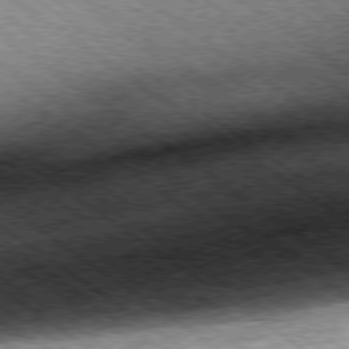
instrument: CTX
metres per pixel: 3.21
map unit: Hpe
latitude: -79.2754
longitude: 7.9178
